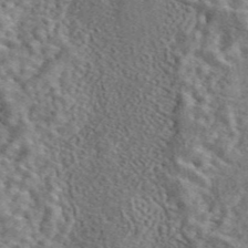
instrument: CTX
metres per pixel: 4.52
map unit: eAb
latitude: 43.4993
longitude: 110.5195
